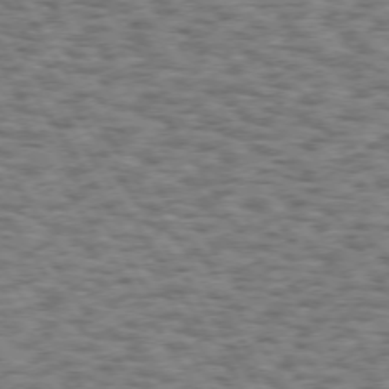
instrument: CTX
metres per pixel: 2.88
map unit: Hpe
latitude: 73.2159
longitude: -130.6113
